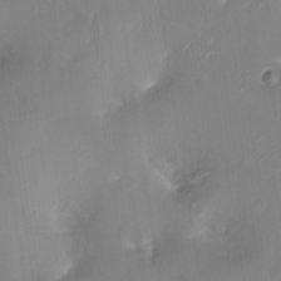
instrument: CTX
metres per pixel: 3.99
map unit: Ht
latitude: -14.6141
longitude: -41.1403
